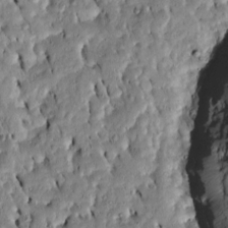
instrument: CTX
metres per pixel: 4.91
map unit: Htu
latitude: -6.7085
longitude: 144.4818
